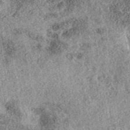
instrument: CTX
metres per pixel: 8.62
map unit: eAb
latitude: 38.6679
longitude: 106.6896
